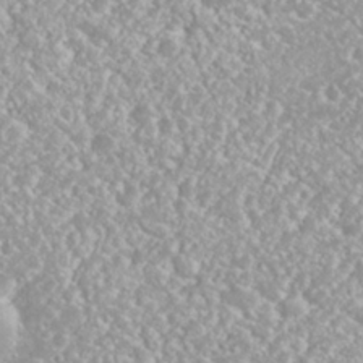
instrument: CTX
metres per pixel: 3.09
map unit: Nhu
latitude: 26.4790
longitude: -60.5545
